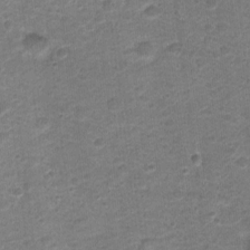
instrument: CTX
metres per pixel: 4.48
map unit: Nhu
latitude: 3.8205
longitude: -17.7260
